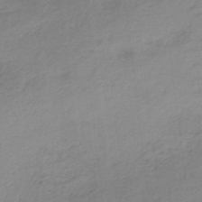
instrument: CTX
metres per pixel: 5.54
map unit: HNb
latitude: -33.8234
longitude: 57.0675
